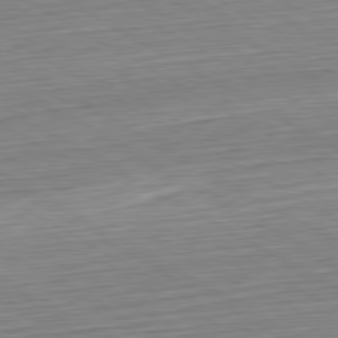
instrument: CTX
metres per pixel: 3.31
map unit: Hpe
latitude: -80.6519
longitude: 22.8030
